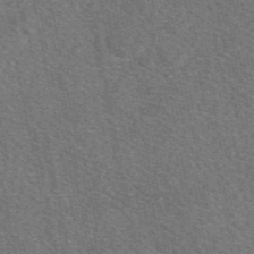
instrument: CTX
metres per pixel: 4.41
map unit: eAb
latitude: 48.5168
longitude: 114.3117
